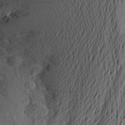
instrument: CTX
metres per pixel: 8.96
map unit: Aa
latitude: 24.0822
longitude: -149.2348
